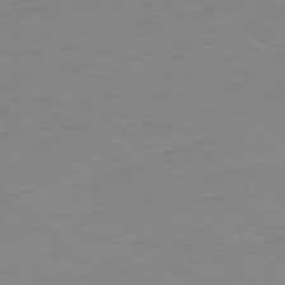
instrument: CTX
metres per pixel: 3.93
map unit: Hpe
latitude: -79.3698
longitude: 8.8219
